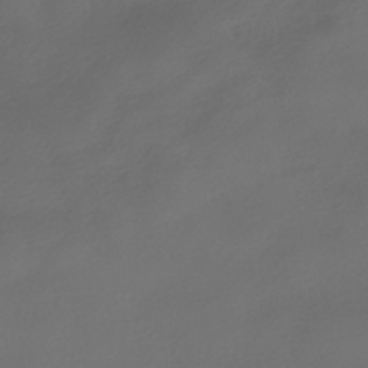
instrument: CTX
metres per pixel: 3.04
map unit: HNhu
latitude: -39.6533
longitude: 96.7274
